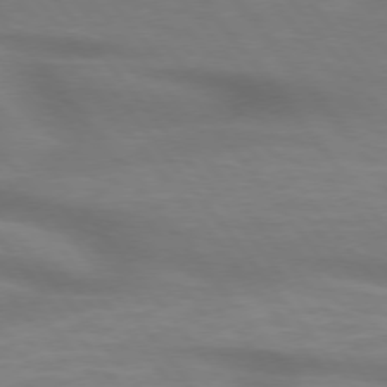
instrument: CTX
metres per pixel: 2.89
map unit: lApd
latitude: 75.4804
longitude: -60.2144
